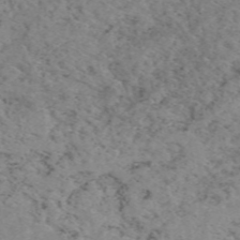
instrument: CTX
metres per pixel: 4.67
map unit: eAb
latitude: 50.0633
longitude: 108.3306
